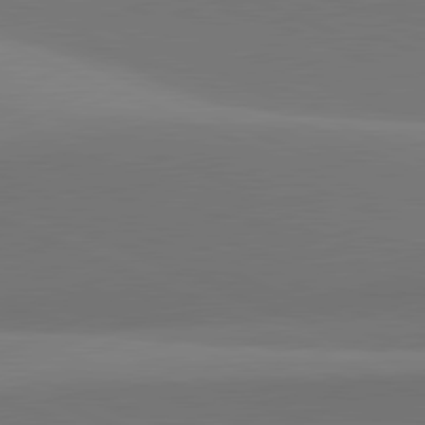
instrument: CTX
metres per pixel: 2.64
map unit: lApd
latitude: 81.6883
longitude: 144.1795
